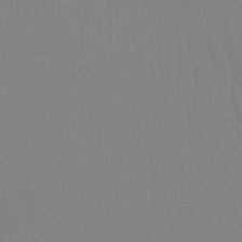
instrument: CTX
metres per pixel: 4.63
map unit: Ht
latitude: -8.2550
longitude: -32.9136
